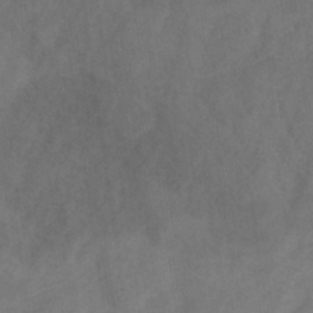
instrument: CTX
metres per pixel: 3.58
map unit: HNb
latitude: -30.9352
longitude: 63.3509
